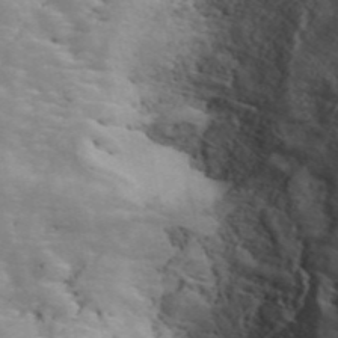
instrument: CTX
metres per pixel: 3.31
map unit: ANa
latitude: 47.4616
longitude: -84.0444
